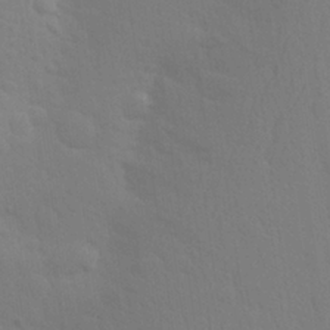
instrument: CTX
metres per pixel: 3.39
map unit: Aa
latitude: 26.0822
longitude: -145.6505
